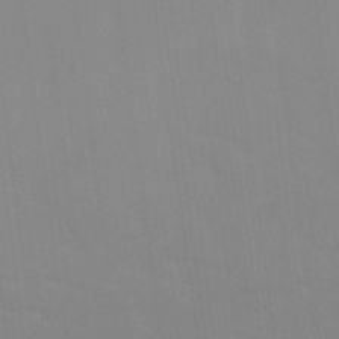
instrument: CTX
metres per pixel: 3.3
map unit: eHh
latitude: 24.8946
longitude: -63.4238
